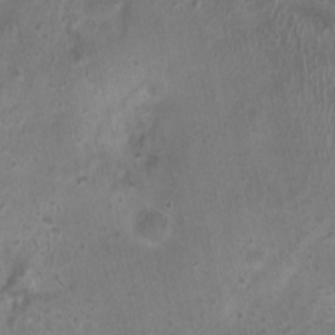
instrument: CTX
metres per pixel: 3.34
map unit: Nhu
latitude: 0.7624
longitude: -15.7639
